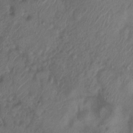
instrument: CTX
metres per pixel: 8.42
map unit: Nhu
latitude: 7.0647
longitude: -22.3089
